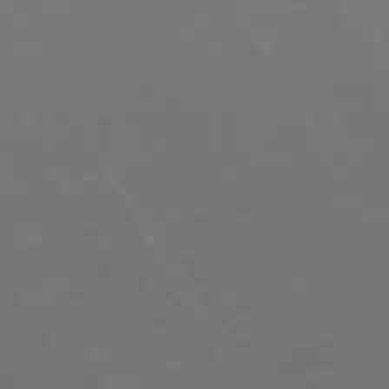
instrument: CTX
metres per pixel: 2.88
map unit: Hpe
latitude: -72.5951
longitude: 9.3321
